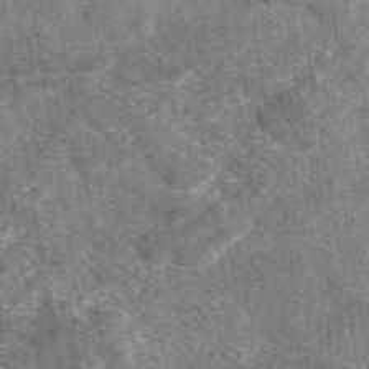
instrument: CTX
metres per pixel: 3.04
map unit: eAb
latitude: 48.1200
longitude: 109.2376
